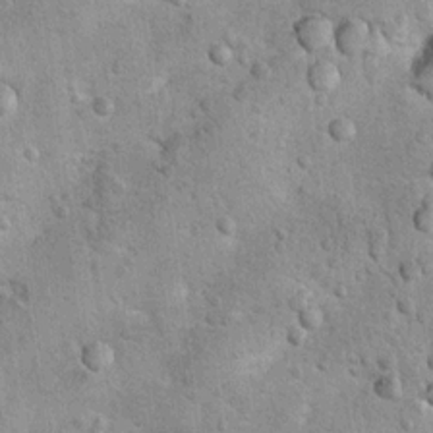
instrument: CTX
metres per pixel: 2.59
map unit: Hto
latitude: 11.4804
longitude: -36.1389
